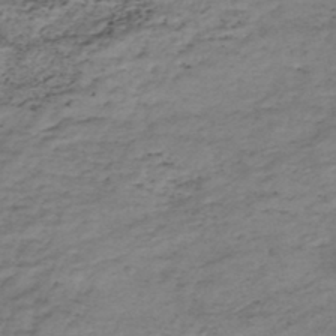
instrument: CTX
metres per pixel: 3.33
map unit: HNhu
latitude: -46.8597
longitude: 28.3117
